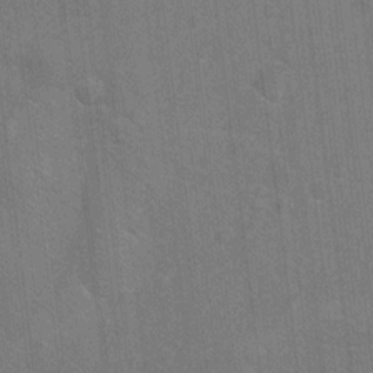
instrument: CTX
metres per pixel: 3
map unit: Hto
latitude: -9.9556
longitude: -36.1956
